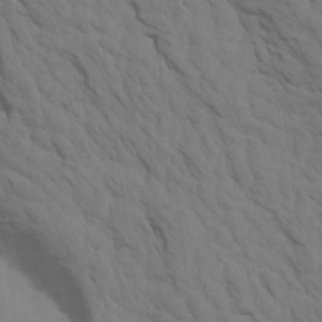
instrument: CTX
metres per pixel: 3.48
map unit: Aa
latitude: 17.0647
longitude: -145.7638
